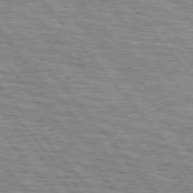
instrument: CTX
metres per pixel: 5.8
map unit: lApd
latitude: 76.2144
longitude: -76.2144
